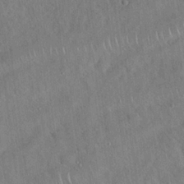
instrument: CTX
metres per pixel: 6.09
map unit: Hto
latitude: 19.3481
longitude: -53.0270
